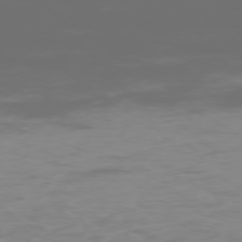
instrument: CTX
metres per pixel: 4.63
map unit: Ap
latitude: -76.4818
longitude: -74.0444
